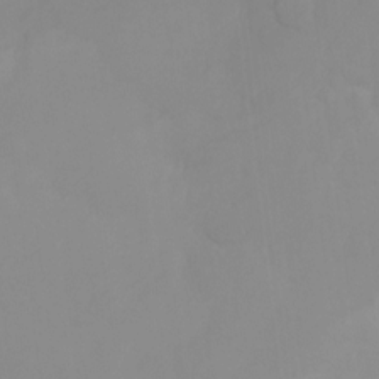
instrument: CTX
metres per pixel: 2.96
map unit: Ht
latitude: -15.4077
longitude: -55.3293
